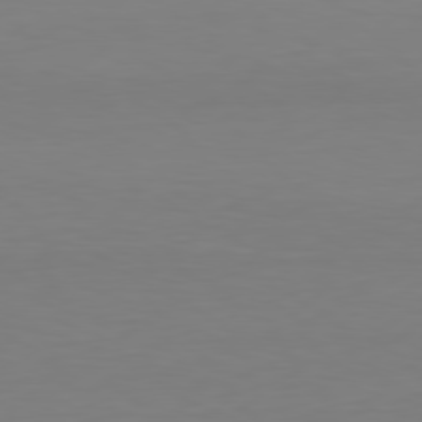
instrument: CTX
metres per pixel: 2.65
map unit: Hpe
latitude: 78.2712
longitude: -121.7450
